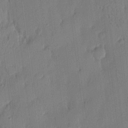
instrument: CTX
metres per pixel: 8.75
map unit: eHh
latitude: 4.2522
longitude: -76.9702
